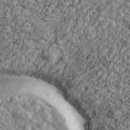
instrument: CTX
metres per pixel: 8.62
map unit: Ave
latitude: 40.6679
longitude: -111.5560
